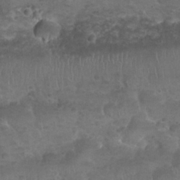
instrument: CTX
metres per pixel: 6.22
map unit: Nhu
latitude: 24.9702
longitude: -51.9906
